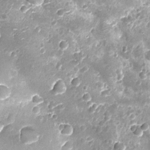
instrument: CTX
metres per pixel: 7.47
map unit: Nhu
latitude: -13.2754
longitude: -22.9703
